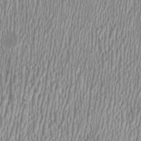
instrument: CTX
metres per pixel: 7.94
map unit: HNhu
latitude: -0.2551
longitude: -0.6679
